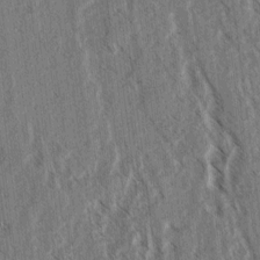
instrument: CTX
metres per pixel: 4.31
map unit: lAvf
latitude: 3.8016
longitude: -105.4427
